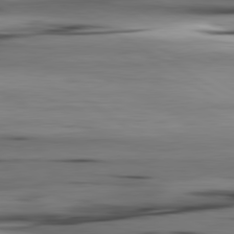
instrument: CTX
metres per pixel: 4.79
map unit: lApd
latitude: 80.6868
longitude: -122.2145
